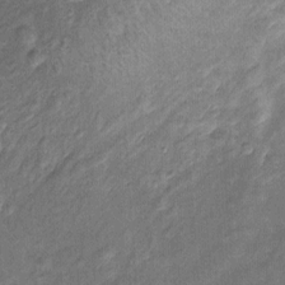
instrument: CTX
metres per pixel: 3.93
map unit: Htu
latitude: -4.9919
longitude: 158.6329
